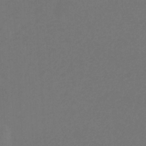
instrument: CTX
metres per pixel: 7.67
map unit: eHb
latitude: -32.0283
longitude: 69.6532
